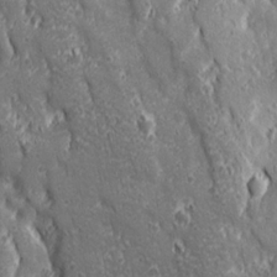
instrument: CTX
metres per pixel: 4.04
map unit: Ave
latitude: 22.7246
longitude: -134.7246
